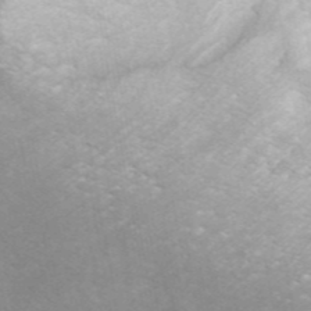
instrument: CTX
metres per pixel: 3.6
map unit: ANa
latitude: 44.9513
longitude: 26.5762
